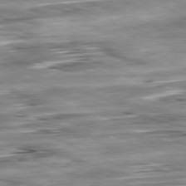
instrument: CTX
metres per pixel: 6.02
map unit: Ap
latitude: -81.4266
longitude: -87.5938
